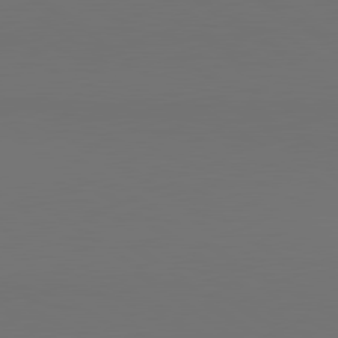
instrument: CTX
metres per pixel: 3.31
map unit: lApd
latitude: 81.1592
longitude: 153.2753
